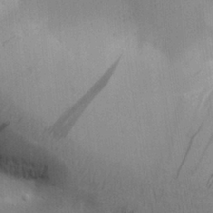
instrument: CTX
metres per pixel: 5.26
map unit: Aa
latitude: 26.5924
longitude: -143.0836
